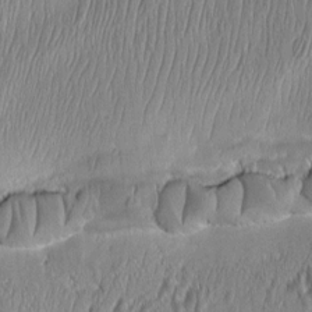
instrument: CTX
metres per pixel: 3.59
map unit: Aa
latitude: 8.4223
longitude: -131.0837
